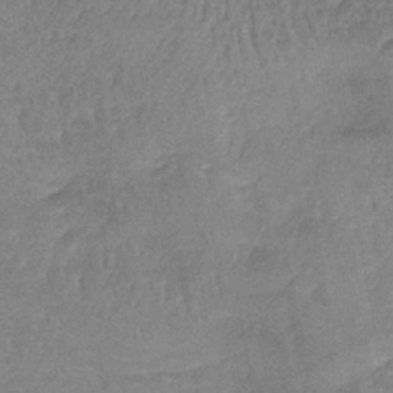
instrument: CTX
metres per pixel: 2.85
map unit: lHb
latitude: -38.5763
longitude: 61.2754
